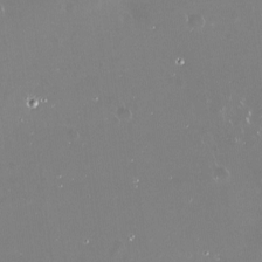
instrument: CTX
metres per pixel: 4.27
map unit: Nve
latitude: -18.4629
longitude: -60.0444
